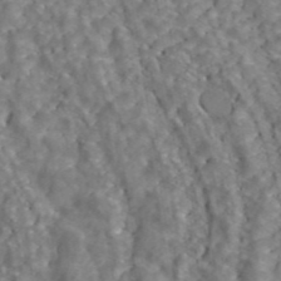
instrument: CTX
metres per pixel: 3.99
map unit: ANa
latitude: 43.7072
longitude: 25.9367
